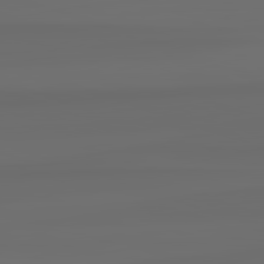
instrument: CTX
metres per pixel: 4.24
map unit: lApd
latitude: 82.8002
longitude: 175.6910
